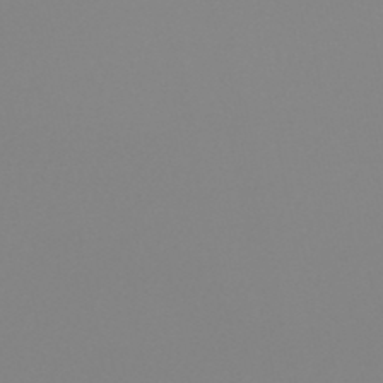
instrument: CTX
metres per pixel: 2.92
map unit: HNhu
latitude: -48.1039
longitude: 100.9919
